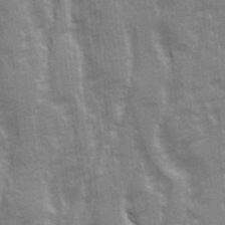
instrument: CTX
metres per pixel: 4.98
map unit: Ave
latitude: 21.7639
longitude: -133.7828
